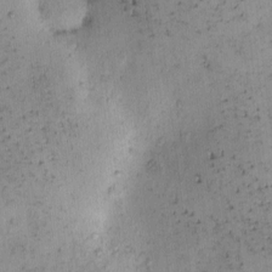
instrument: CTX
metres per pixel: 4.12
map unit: eHh
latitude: -0.4440
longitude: 19.0864
